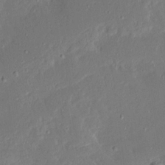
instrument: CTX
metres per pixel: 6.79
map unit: Ave
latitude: 15.6694
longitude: -138.9136
